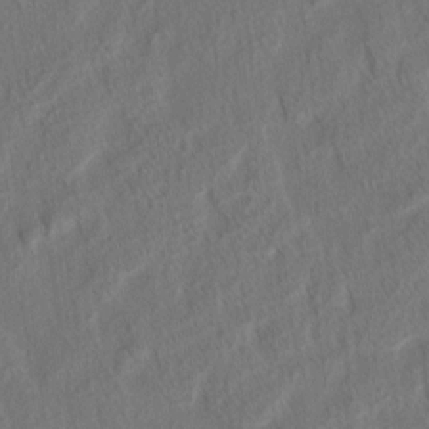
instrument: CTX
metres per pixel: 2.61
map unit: eHh
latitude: 5.5560
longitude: -77.0458
